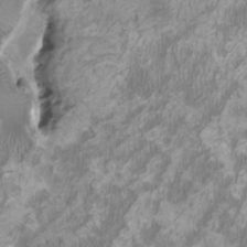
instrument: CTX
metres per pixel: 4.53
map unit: HNhu
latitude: 1.9717
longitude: -2.8569
